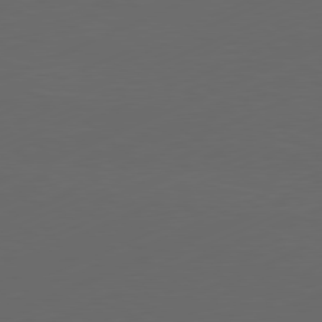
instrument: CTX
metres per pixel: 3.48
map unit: Ap
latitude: -81.4644
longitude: -86.0633
